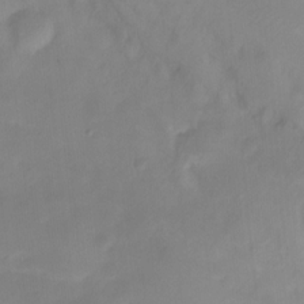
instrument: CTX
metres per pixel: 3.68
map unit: Ht
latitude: -13.0864
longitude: -50.9891
